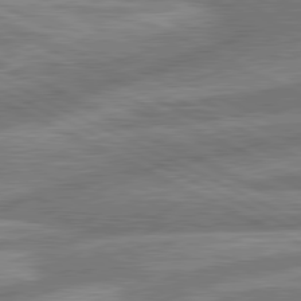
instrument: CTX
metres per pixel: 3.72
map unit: lApd
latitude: 80.8191
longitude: -167.8205
